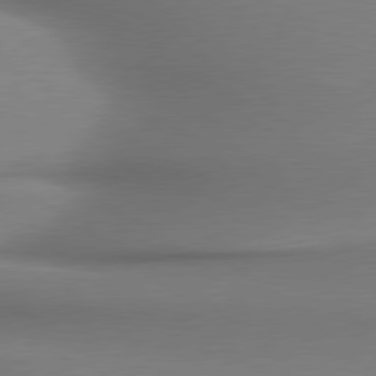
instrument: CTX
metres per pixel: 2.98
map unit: lApd
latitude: 79.7261
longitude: 179.8044
